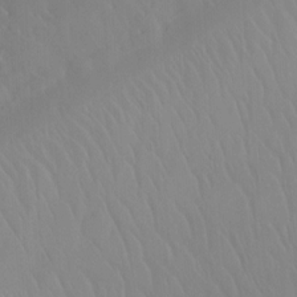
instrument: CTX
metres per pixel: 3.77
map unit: Htu
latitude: -15.4833
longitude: -47.3860
